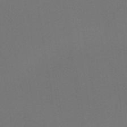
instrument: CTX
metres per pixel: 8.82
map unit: eHb
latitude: -49.6533
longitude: 67.4832
